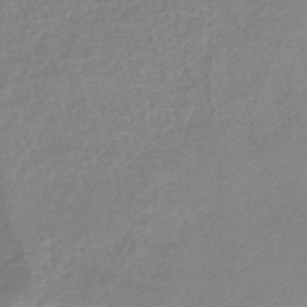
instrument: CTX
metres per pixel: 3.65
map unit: lHb
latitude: -44.1984
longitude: 76.4629
